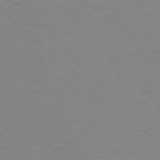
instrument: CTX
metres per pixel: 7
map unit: Hpe
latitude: 76.7057
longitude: -160.4034
